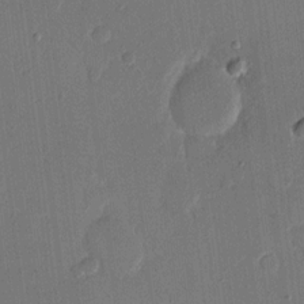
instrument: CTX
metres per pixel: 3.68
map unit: eHh
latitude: 14.1578
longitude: -69.0081
